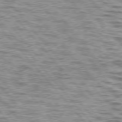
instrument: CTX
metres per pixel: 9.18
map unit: lApd
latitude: 76.7813
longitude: -71.0836
